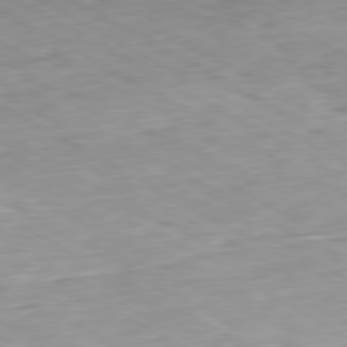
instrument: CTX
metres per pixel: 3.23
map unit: Ap
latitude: -80.5196
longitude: -81.2915
